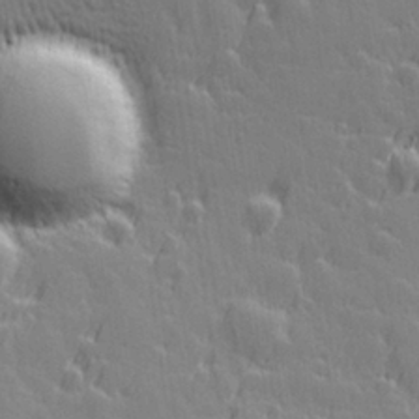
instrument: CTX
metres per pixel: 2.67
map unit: Hve
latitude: 26.6113
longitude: 145.0487
